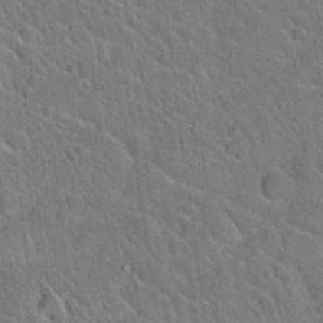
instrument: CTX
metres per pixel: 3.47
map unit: Hto
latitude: 20.1767
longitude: -50.9135
